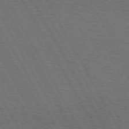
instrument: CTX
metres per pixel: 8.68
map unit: lApd
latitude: 72.9136
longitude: -73.1026
